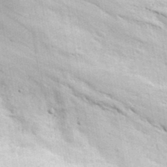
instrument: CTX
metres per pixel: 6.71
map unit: lHvf
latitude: 36.4601
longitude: -90.1767
